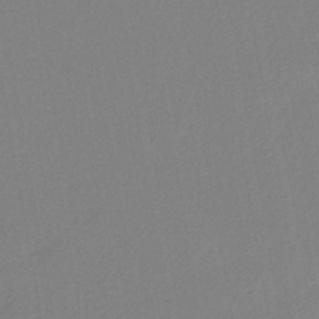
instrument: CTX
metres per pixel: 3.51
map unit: lHb
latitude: -42.2550
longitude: 73.9367
